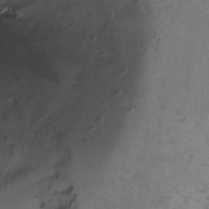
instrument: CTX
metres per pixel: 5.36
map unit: Ht
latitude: -6.2172
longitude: -35.1970
